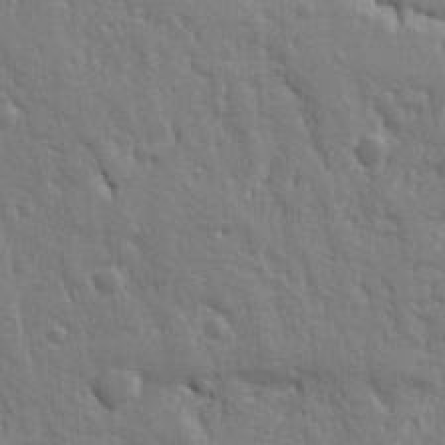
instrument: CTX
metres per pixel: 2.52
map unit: Ht
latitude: 10.1956
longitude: -77.1592
